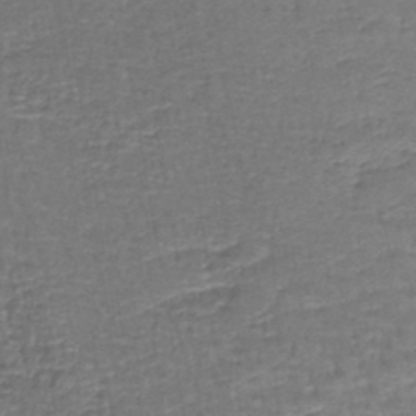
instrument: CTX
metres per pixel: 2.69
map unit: lHb
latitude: -43.8233
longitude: 59.2564
